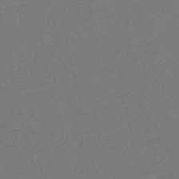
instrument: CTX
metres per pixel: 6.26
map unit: HNb
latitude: -54.7085
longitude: -38.8569
